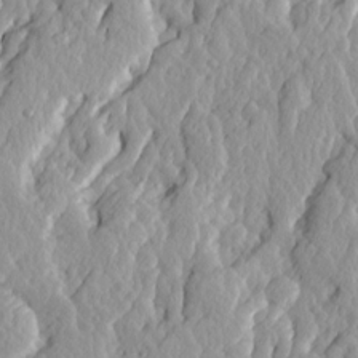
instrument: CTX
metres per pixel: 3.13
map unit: Ave
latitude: 14.5546
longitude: -135.0080
